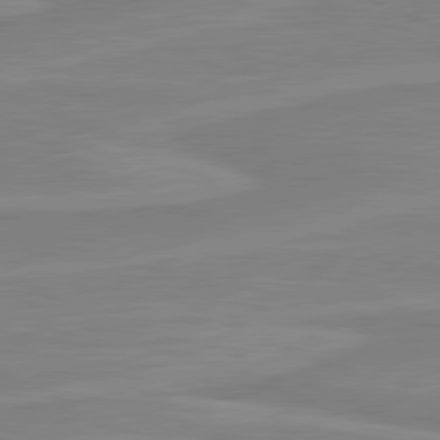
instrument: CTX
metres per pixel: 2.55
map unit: lApd
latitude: 81.1781
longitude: 169.3320
